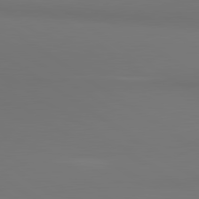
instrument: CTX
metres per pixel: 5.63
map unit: lApd
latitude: 81.1214
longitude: 152.9919
